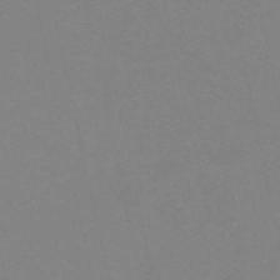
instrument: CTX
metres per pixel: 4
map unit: eHh
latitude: -53.5399
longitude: -24.5356
